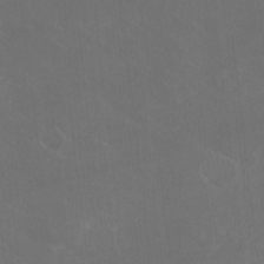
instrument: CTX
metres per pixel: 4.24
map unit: HNhu
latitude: 1.0836
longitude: -2.3656
